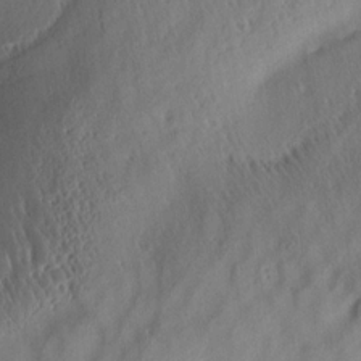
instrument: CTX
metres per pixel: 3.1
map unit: Aa
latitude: 12.9703
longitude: -141.3670
